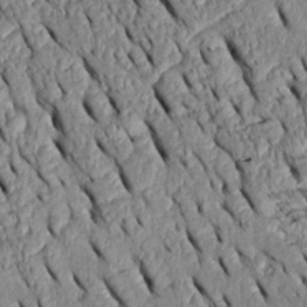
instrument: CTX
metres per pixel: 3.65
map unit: Htu
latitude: -0.1795
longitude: 150.5006
